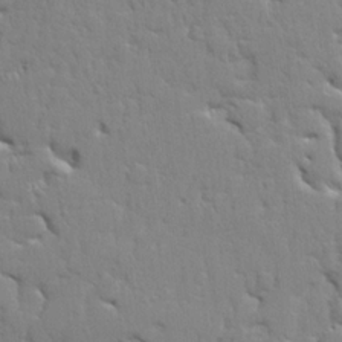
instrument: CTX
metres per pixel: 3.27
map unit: lHvf
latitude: 21.8395
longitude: 141.3887
